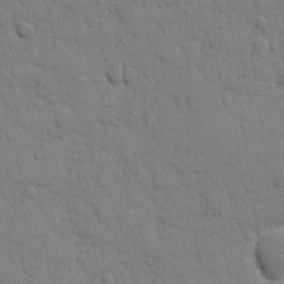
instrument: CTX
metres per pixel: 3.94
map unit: eHh
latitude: 9.5938
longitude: -67.0269
